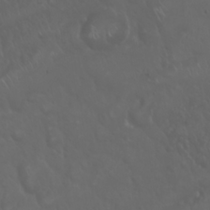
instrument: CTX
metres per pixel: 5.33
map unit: Nhu
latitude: 22.8947
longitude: -64.5168
